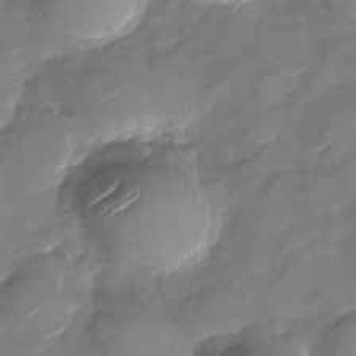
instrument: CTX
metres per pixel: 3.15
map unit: Nhu
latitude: -29.4077
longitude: -73.1593
